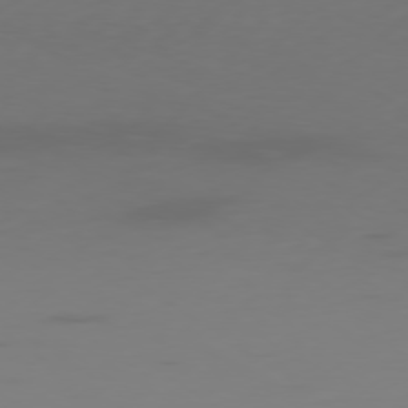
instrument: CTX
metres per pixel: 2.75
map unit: Ap
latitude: -79.0864
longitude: -94.4412
